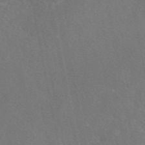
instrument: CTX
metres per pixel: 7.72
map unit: eAb
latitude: 47.1215
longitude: 109.6911
